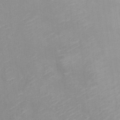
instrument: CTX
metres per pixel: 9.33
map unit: Hto
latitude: 15.0081
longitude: -41.5182
